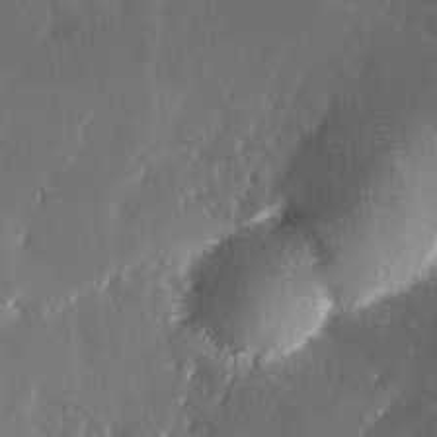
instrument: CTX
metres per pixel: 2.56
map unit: Ave
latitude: -6.4440
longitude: -120.3657
